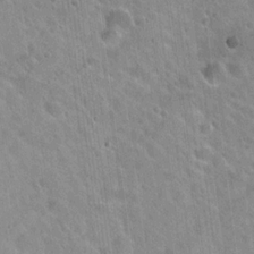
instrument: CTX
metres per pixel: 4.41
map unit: Hto
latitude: 21.8206
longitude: -53.9717
